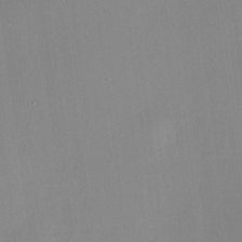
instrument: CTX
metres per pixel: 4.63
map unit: HNhu
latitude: 7.7827
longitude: 12.4818
